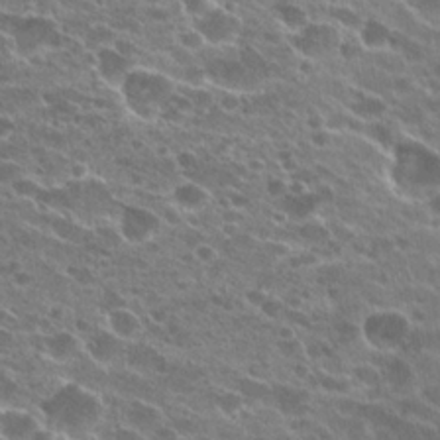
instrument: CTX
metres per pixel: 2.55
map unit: Hto
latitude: 24.4412
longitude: -41.7449
